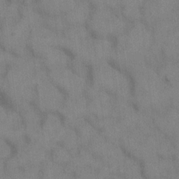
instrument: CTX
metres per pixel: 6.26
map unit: eHh
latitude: 14.3279
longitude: -62.4223
